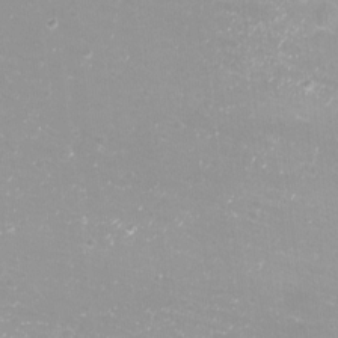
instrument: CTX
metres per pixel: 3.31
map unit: eHh
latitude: -12.1795
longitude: -61.7071
